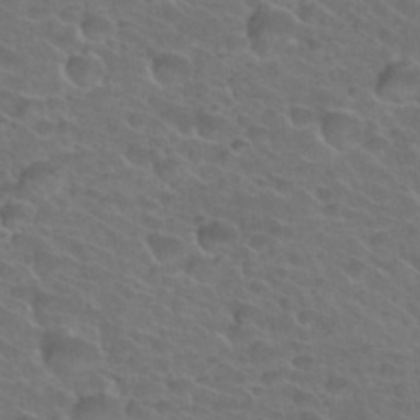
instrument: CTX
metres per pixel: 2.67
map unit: Hto
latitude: 34.5734
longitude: -39.6505
